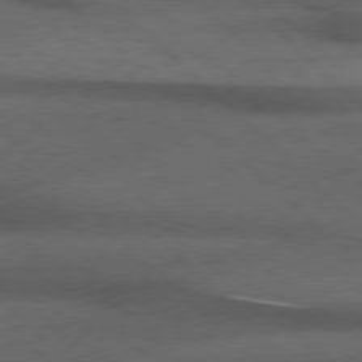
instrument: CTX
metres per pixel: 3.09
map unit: Hpe
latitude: 77.1970
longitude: -157.0269
